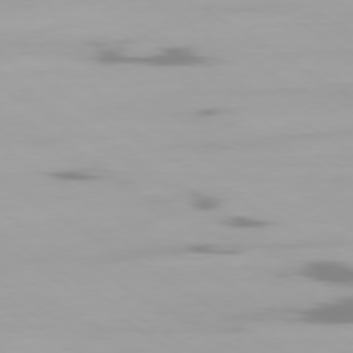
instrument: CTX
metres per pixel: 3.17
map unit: Ap
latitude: -79.6155
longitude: -102.3467
